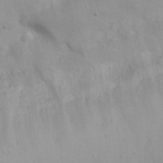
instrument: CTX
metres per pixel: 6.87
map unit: Nhu
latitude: 22.3278
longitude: -69.5371
